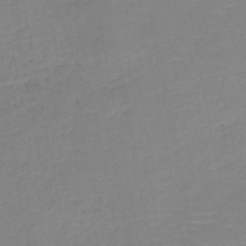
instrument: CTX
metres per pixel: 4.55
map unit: HNb
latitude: -50.7085
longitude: -50.1766
